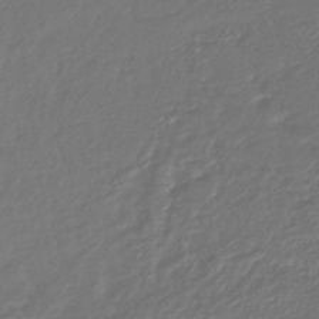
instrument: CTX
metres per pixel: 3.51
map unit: lHb
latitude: -43.1809
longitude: 70.6330
